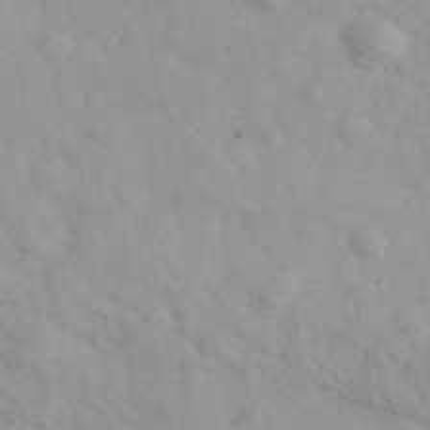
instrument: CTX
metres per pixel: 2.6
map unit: Ave
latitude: 39.6883
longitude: -107.4804
